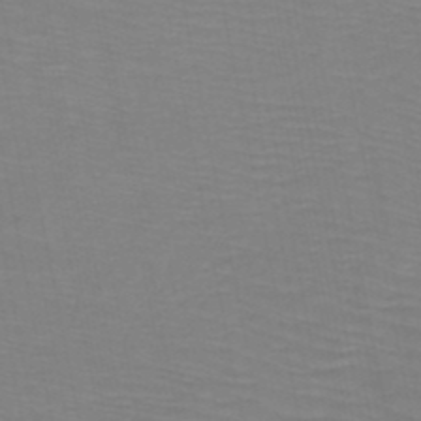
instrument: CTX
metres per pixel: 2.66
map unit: HNb
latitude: -49.6722
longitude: -51.0269
